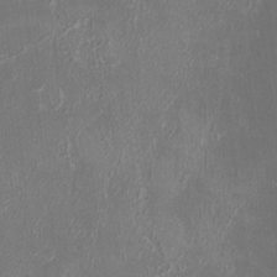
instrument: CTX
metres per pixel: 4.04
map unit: Nhu
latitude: -0.7841
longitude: -78.6113
